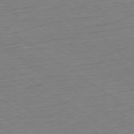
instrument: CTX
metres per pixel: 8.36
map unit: Hpe
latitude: -79.5210
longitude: 12.9731
